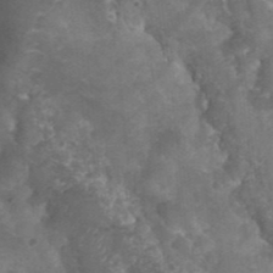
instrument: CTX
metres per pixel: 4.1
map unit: Nhu
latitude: 28.5546
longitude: -54.9703
